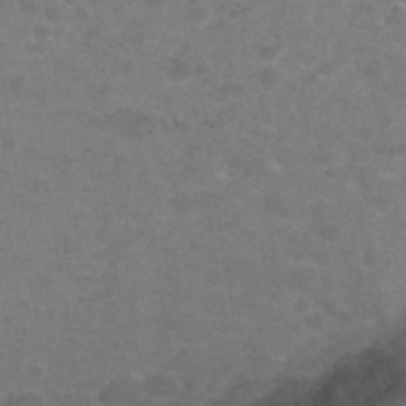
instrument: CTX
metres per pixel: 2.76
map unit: Hto
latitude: 35.0458
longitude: -49.7072
